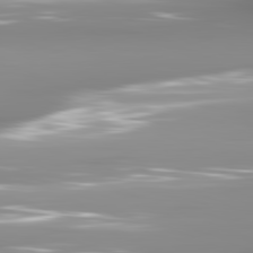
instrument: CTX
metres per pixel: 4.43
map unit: lApd
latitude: 81.8961
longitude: -138.6113
